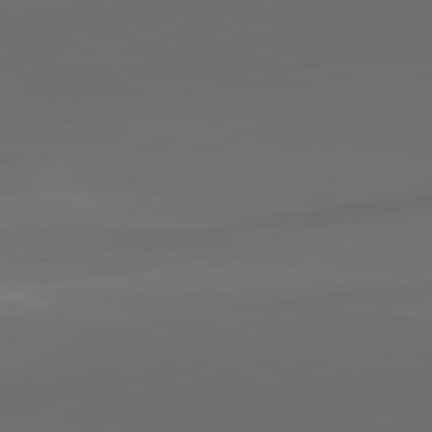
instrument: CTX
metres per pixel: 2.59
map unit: lApd
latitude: 81.1025
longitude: -83.8961
